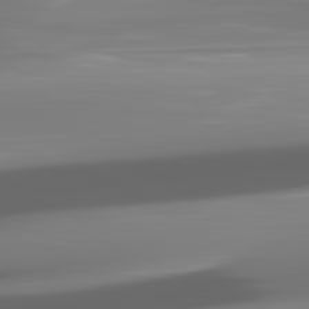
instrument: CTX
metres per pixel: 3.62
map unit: lApd
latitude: 82.1011
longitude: -149.2348
